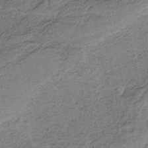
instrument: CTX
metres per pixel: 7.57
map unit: HNb
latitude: -35.8800
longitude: 56.1606
